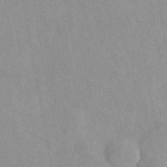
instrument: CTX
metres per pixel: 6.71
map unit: eAb
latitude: 44.7435
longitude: 115.1998
